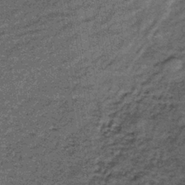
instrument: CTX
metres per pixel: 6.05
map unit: lHb
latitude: -38.9164
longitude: 66.0661
